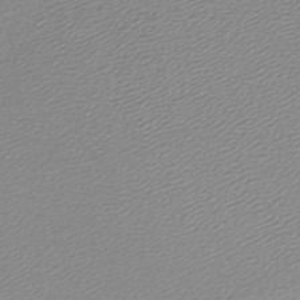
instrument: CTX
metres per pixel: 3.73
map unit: lHb
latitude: -42.7463
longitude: 72.6518
